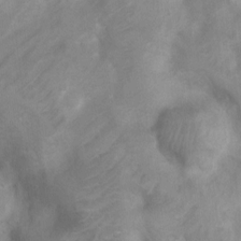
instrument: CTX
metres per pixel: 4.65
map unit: Ht
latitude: 3.4426
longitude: -27.8206
